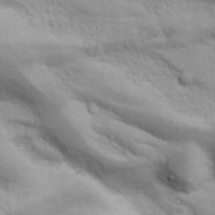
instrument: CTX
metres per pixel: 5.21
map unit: Ave
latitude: 11.4049
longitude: -104.2334
